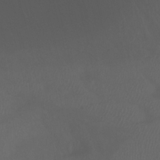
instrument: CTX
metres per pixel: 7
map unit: Htu
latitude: -6.5951
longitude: -68.7246
